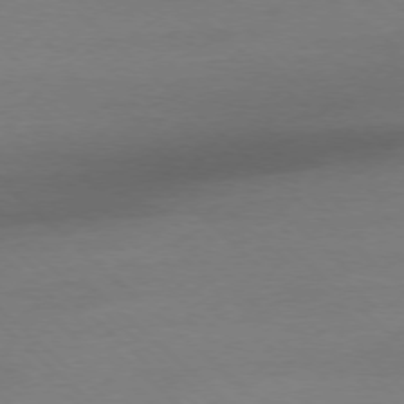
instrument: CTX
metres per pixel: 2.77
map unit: Ap
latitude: -77.4832
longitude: -91.1970
